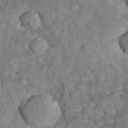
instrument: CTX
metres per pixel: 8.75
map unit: eHh
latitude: 33.0647
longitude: -64.7813
